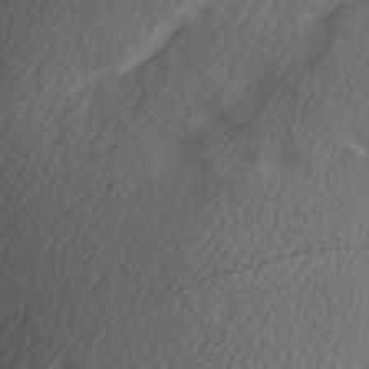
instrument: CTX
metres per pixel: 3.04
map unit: Hve
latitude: 13.9528
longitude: -91.0081
